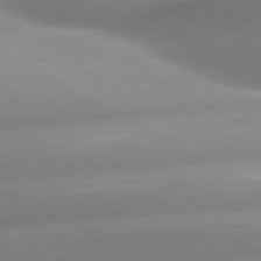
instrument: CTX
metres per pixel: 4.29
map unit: lApd
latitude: 80.2711
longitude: -158.5168
